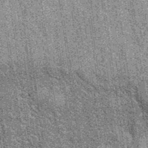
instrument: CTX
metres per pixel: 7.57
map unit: eAb
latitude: 37.6694
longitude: 107.8989
